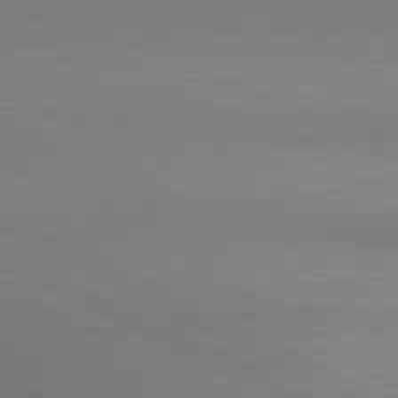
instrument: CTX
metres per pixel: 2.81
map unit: lApd
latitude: 81.2915
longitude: 162.9164
